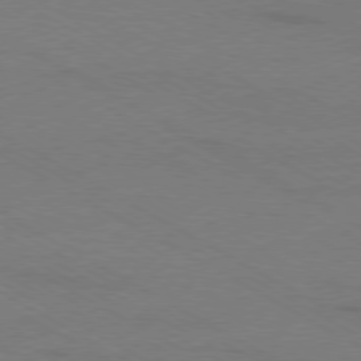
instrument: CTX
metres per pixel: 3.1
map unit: Ap
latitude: -79.4454
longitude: -82.8569
